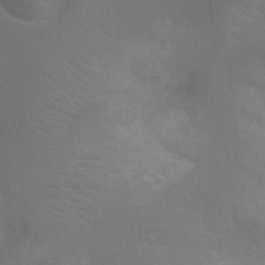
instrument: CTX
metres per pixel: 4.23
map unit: Ht
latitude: -5.4076
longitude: -25.2914
